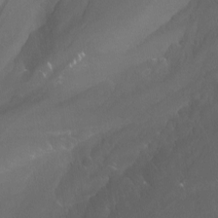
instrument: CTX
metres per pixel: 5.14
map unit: Nhu
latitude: -10.1417
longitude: -69.6694
